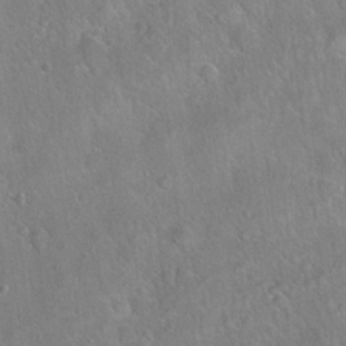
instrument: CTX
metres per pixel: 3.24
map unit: Hto
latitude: 21.6694
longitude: -52.0633
